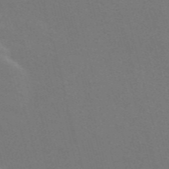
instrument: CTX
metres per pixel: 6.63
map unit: Nve
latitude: -58.6707
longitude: 63.5966
